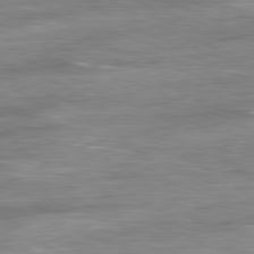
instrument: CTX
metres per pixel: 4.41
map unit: Ap
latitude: -81.8234
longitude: -78.9325
